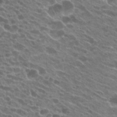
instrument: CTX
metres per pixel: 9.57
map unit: Hto
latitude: 24.1388
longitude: -40.3467
